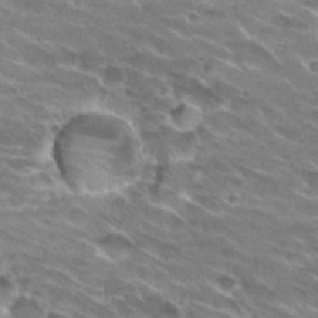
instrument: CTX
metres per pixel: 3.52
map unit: Hto
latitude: 29.6694
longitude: -42.9136
